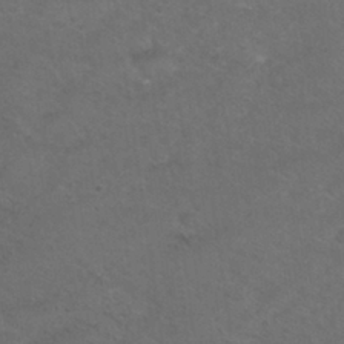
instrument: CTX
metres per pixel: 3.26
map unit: Nhu
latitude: 29.0458
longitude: -50.1388
